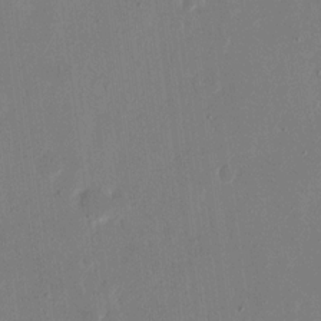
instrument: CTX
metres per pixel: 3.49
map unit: eHh
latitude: 15.0648
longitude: -70.2144
